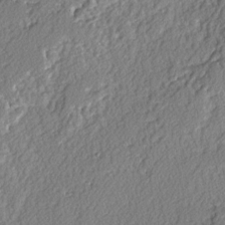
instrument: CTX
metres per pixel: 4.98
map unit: lAvf
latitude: -2.9919
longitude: -109.0080
